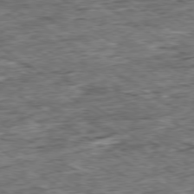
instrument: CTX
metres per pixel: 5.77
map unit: Ap
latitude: -79.5021
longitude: -84.7813
